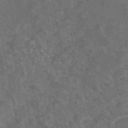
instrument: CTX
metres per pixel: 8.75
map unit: eAb
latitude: 46.4790
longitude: 114.1039
